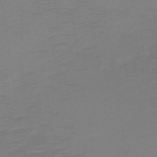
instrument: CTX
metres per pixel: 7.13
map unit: HNb
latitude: -50.1984
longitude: -45.5371
